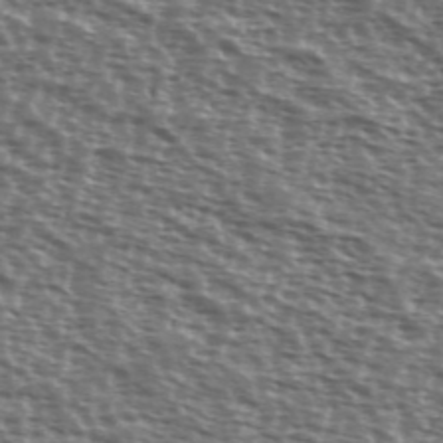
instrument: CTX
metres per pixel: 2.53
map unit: Ave
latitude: 38.4790
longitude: -111.9150
